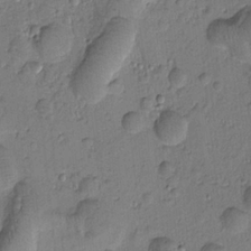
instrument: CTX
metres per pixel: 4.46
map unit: Htu
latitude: -3.0108
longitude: 173.2943
